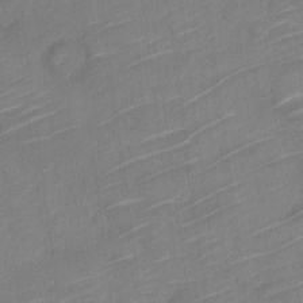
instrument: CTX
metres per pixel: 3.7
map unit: Nve
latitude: -18.8030
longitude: 107.3888
